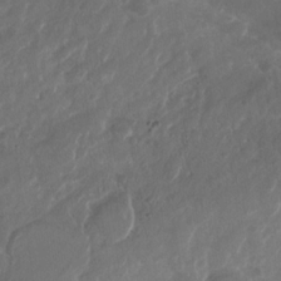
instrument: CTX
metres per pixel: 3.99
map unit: Nhu
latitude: -28.1039
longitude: -70.6679
